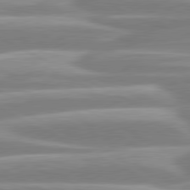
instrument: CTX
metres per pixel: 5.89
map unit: lApd
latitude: 80.5735
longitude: -130.4223
